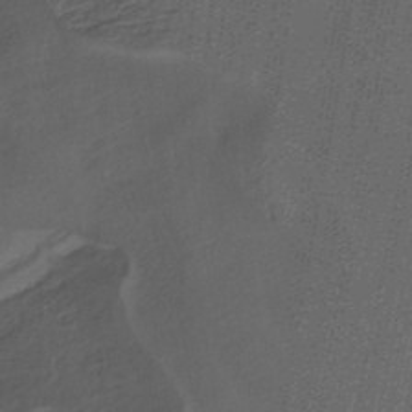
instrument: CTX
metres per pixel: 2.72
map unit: ANa
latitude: -38.0472
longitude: 94.7841
